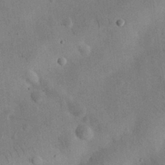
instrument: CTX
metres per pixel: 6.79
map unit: eHh
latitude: 25.4426
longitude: -68.4979
